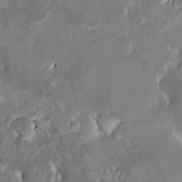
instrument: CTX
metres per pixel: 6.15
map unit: HNhu
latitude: 5.8016
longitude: 10.8408
